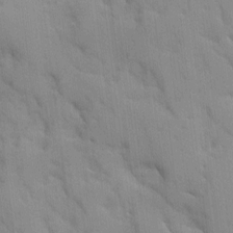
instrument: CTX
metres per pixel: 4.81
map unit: Ave
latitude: 9.4615
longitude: -102.7813
